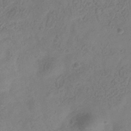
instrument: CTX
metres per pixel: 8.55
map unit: Hve
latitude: -34.2928
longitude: 90.0094
